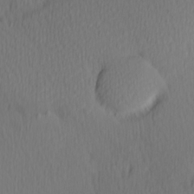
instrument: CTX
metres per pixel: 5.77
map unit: Hve
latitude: 12.8380
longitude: -91.0458
